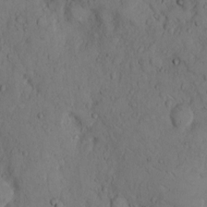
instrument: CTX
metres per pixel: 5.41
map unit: Hto
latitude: 8.8569
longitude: -57.6882
